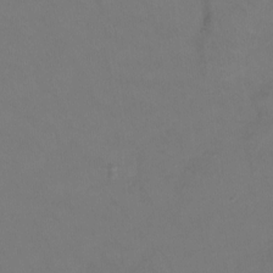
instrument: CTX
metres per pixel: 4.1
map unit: Htu
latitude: -13.4077
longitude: -49.0269
